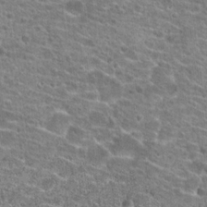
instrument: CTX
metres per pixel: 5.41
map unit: Hto
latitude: 20.9325
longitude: -42.4223
